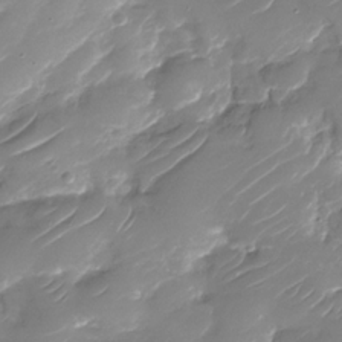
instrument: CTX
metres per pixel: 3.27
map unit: Nhu
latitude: -30.1417
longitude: -71.9528
